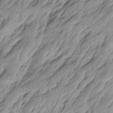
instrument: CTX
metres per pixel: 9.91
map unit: Hto
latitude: -8.1795
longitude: -44.8191
